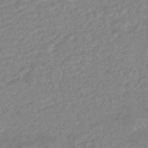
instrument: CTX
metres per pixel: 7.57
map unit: HNhu
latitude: -44.0661
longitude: 103.2565
